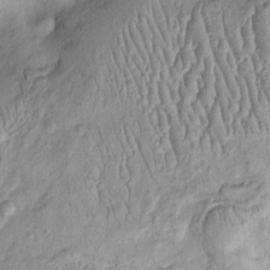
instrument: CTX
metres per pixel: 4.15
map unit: Htu
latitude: -4.8219
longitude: 158.6141
